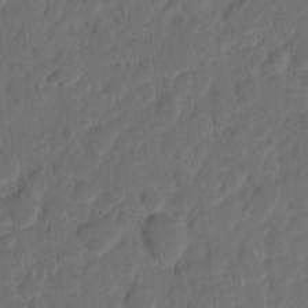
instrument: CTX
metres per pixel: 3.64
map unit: eHh
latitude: 8.5546
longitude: -65.2726
